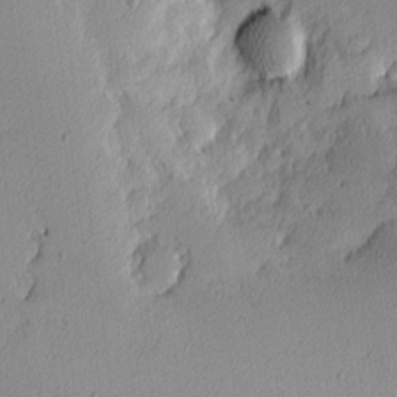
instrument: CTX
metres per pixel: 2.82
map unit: Hve
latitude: 2.6112
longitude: -121.3671
